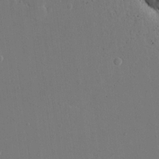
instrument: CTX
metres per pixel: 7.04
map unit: eHh
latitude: 17.2915
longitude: -67.2725
